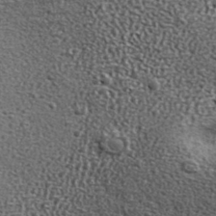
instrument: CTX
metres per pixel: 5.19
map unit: ANa
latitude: 39.7261
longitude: -90.3845
